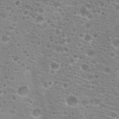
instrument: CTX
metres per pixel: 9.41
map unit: Hto
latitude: 20.9136
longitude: -41.1592
